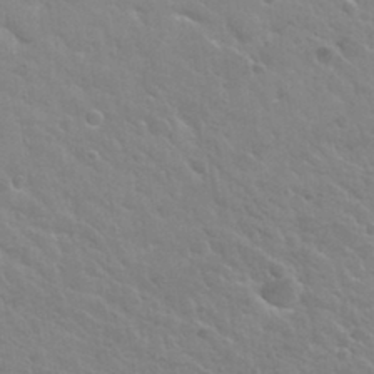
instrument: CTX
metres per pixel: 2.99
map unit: Hto
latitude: 32.4790
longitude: -50.7246
